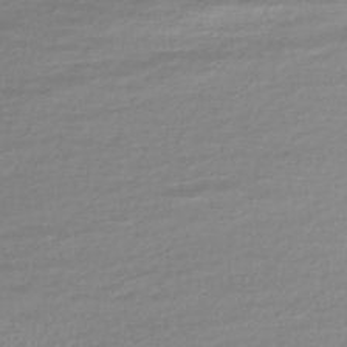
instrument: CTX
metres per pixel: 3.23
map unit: HNhu
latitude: -45.0486
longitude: 96.5952
